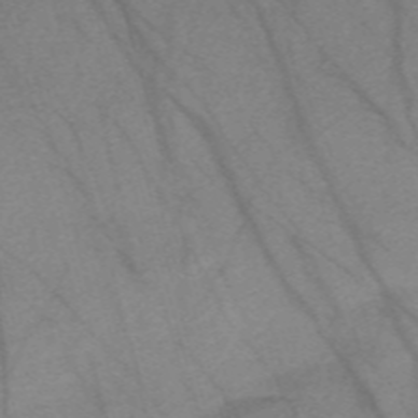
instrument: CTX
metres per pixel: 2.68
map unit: Nve
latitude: -58.6896
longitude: 64.5385
